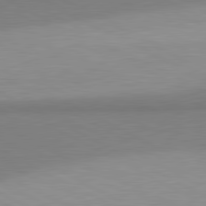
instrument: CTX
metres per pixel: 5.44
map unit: lApd
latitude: 81.0269
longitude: 158.0472
